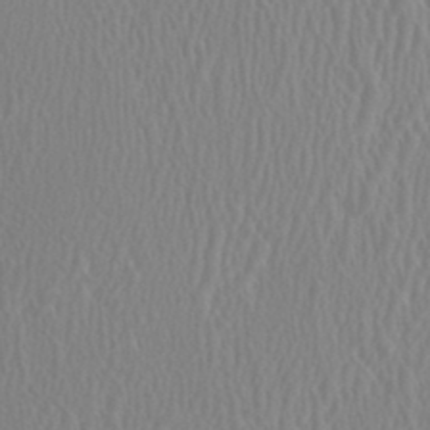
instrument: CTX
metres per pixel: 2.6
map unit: HNhu
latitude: 0.8380
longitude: -0.2144
